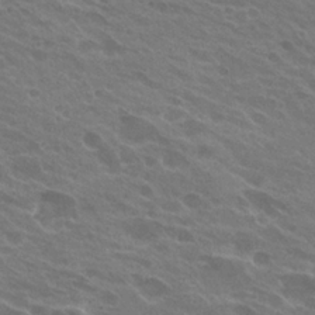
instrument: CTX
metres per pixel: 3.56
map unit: Hto
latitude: 24.6868
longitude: -38.2333
